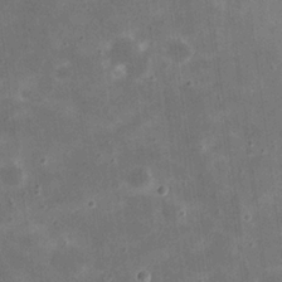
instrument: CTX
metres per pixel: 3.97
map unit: eHh
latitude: 21.0459
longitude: -66.6490
